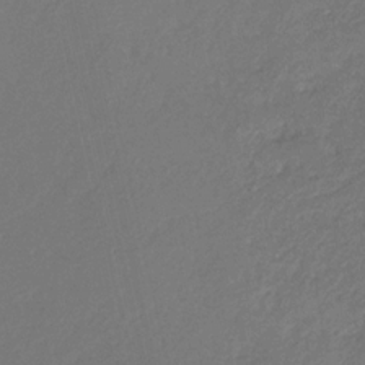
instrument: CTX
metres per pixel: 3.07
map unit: eHb
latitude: -29.7478
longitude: 66.5385
